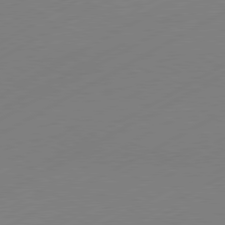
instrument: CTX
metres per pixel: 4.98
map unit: Hpe
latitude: -81.3132
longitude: 14.4251
